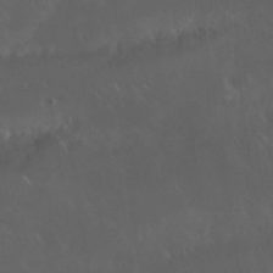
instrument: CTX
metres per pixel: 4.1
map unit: Nhu
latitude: 29.9906
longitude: -58.7057
